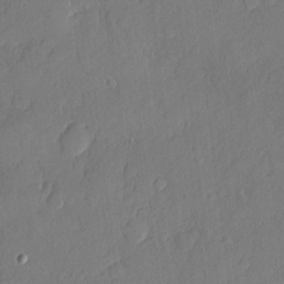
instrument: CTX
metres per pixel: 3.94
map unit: eHh
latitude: 5.6505
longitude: -74.9325
